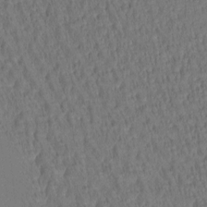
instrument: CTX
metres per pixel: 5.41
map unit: Htu
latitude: -4.9163
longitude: -179.8773
